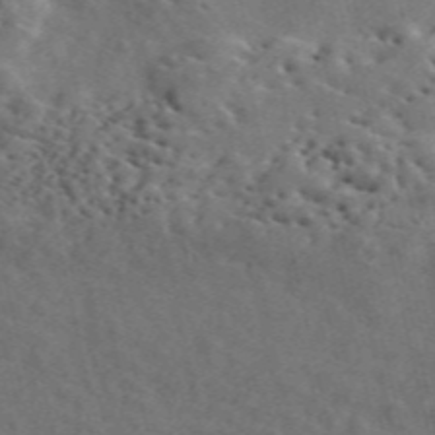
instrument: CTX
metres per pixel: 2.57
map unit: ANa
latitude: 49.7828
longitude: -80.8947
